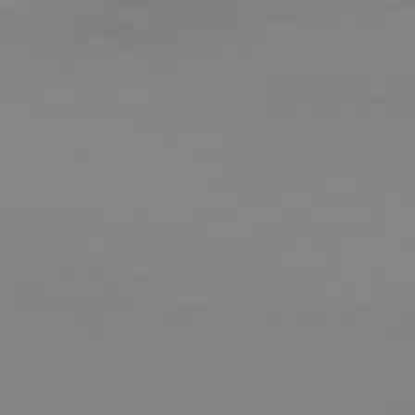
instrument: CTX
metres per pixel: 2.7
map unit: Hpe
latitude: 74.0822
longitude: -128.1200
